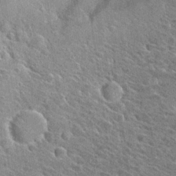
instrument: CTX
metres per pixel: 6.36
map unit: Hto
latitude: 26.3467
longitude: -40.9135
